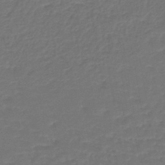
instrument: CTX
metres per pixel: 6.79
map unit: lHb
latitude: -43.8800
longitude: 66.2173
